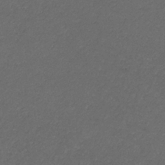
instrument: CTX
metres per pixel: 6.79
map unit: eHb
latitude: -32.7652
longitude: 71.4077
